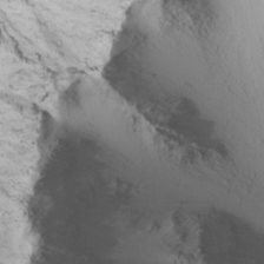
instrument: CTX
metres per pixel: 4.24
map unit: Nhu
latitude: -7.0864
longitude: -65.0080
